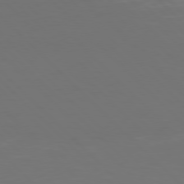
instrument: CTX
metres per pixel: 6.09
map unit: Hpe
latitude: 77.2537
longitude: -169.8961
